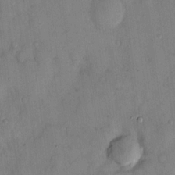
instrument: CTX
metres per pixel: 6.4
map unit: eHh
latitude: 13.2348
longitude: -62.8002
